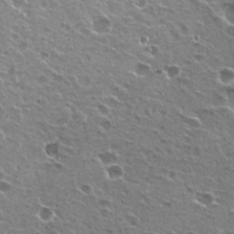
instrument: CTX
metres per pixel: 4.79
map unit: Hto
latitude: 22.2711
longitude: -31.7072
